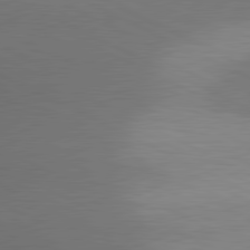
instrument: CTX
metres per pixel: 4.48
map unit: lApd
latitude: 81.0836
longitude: 139.2376
